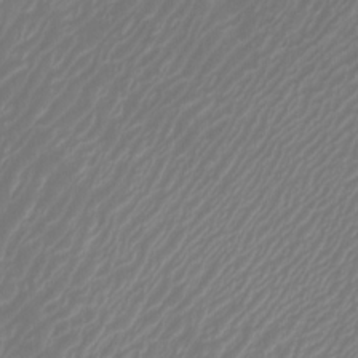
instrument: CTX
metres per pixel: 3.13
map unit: Htu
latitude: -6.0283
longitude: -74.6868
